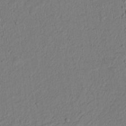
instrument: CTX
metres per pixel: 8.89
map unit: lAvf
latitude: 8.7057
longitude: 166.5007
